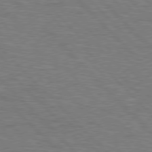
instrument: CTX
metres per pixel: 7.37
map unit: Hpe
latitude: 77.0647
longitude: -151.2159
